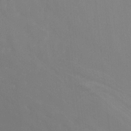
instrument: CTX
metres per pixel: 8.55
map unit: Aa
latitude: -7.7288
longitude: -78.5168
